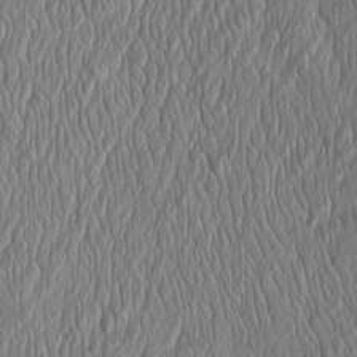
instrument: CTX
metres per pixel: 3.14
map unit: Htu
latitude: -3.9745
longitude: 157.8422
